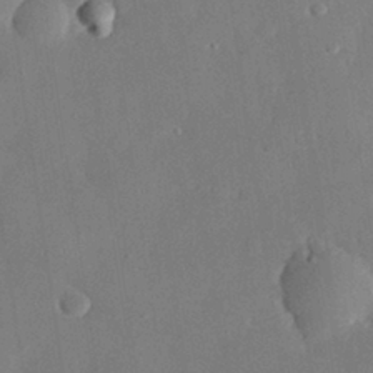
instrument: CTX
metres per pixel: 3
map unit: eHh
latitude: 29.7449
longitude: -81.3482
